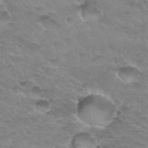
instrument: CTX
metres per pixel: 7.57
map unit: Hto
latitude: 33.8205
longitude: -46.7813
